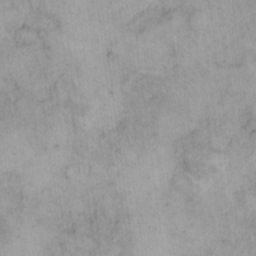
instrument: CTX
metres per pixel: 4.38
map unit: eHh
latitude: 15.2159
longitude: -66.3089
